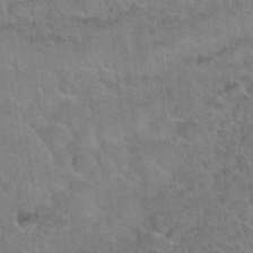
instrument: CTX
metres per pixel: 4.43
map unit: Nhu
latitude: 31.4805
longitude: -51.6127
